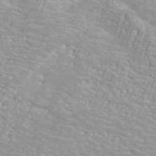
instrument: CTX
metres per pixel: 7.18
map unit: ANa
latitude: 45.0837
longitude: 37.4265
